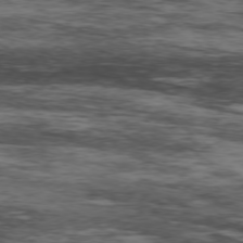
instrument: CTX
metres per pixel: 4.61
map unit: Hpe
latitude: -77.5021
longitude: 11.1053
